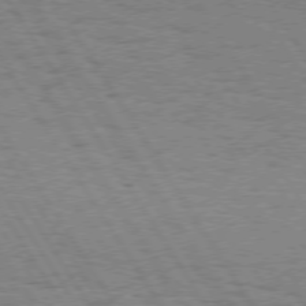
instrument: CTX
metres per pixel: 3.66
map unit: Hpe
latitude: 74.4601
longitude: -135.5749
